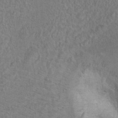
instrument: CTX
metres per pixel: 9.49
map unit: Ht
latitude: 8.8002
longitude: -31.8962
